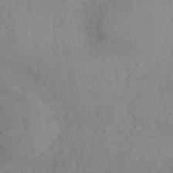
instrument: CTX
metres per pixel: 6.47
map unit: eHh
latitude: -42.3306
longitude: -32.2145
